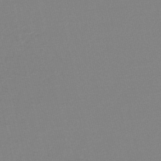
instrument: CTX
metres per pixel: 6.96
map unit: lHb
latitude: -44.4440
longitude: 55.9178
